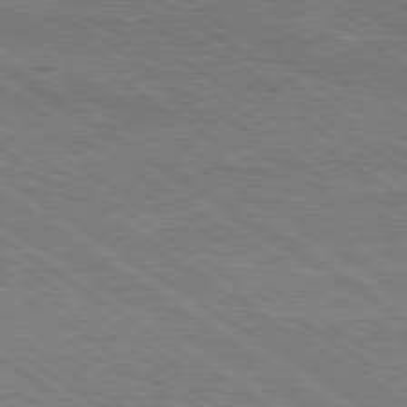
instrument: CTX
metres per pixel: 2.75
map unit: Hpe
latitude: 78.0822
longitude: -121.1026
